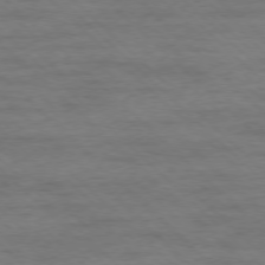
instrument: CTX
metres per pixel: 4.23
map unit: Ap
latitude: -77.5588
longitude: -94.3656
